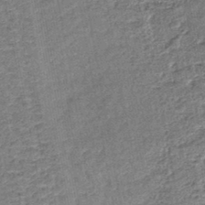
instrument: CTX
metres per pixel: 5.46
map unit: lHb
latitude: -43.1242
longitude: 79.5210
